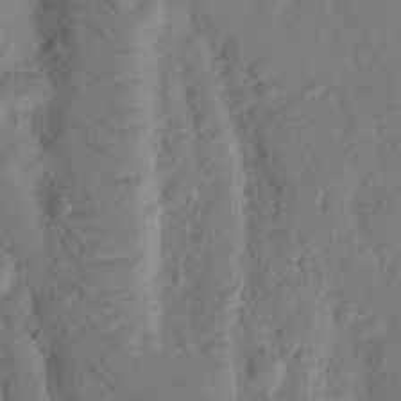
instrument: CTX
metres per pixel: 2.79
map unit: Nhu
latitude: 18.1955
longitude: -76.6679
